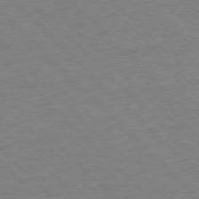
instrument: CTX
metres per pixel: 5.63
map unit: Ap
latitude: -77.3510
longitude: -85.7072
